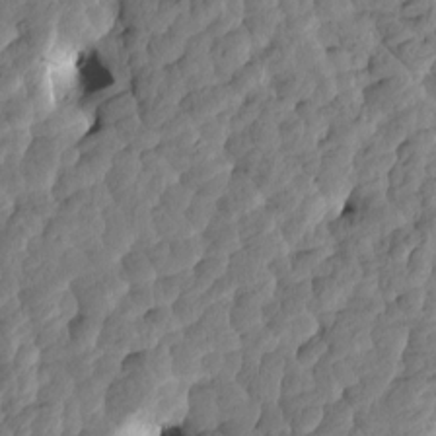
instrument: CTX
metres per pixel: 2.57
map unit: eHh
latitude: -1.3321
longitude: 14.9164
